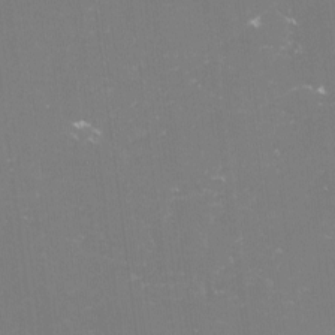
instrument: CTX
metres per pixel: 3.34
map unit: lHvf
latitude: -15.0298
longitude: -101.1025
